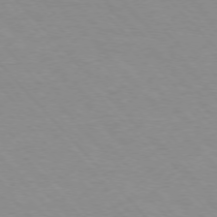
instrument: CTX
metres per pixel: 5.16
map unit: Ap
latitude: -76.7274
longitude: -87.8961
